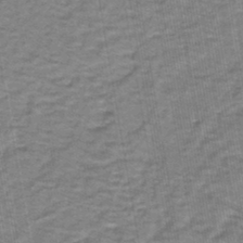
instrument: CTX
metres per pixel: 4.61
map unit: lHb
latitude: -43.5210
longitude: 55.0864
